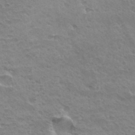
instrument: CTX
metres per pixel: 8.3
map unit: Hto
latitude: 31.4994
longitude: -40.8757
